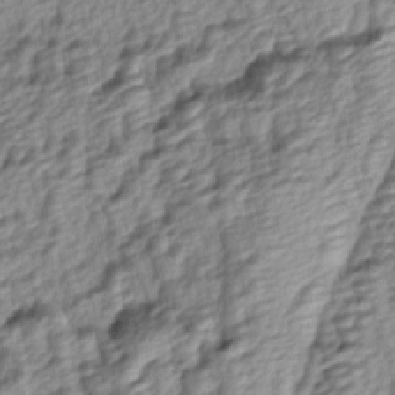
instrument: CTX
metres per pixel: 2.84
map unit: lAa
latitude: -4.1605
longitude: -123.2915
